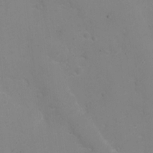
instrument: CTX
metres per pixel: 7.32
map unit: Ht
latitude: 1.4048
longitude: -34.0255
